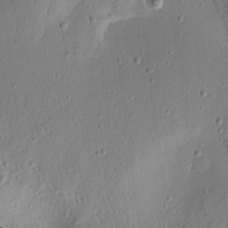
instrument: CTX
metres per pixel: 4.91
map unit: Aa
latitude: 13.0081
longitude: -139.7827
